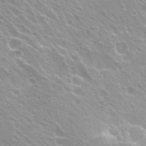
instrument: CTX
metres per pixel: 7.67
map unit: Hto
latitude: 20.6680
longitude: -33.6127
